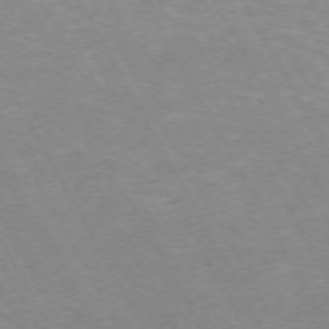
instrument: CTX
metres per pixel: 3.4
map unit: Hpe
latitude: -72.3873
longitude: 9.9745
